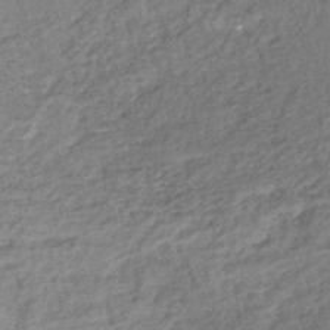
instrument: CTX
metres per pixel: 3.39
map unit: lHb
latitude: -40.3495
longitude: 73.8989
